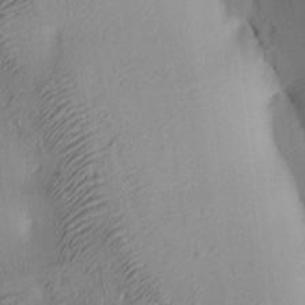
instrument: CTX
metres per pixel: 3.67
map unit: lAa
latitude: 4.5735
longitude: -115.7071
